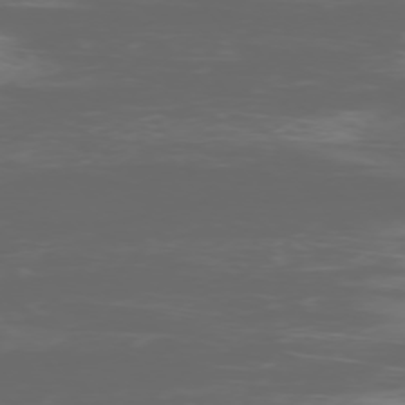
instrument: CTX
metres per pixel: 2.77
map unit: Ap
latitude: -76.9920
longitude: -68.3467
